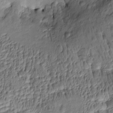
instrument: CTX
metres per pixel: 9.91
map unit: Htu
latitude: -8.0850
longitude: 177.3510
